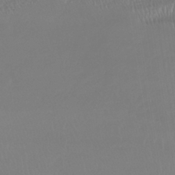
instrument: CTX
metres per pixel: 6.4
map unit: lHb
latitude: -37.7477
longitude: 68.2928
